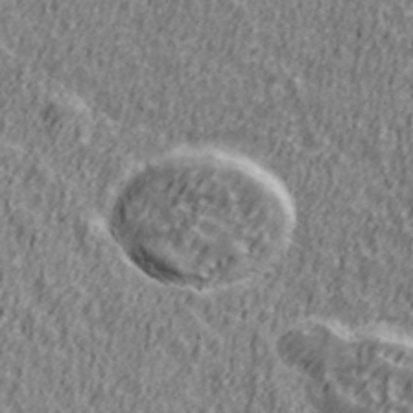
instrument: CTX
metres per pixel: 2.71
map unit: Ave
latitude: 41.5182
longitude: -112.5735
